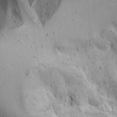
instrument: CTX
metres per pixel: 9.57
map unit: lAvf
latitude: 15.9906
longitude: -126.4979
